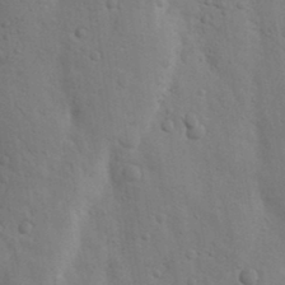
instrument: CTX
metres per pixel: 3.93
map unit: Nhu
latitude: 18.3089
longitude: -76.2144
